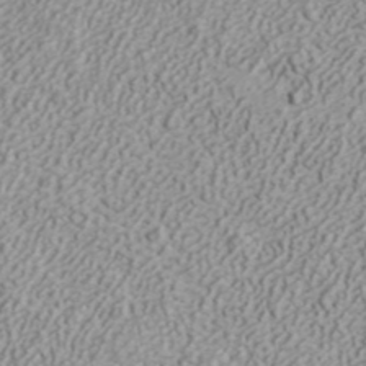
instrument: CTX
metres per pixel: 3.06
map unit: ANa
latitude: 41.6127
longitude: 30.6896
